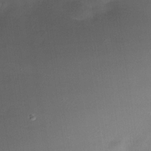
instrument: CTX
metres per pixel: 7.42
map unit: Nhe
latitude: -32.0850
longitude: -116.3656
